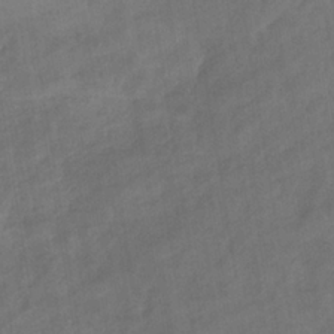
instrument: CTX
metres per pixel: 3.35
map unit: eHb
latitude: -36.1605
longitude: 79.4454
